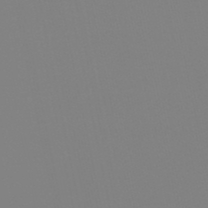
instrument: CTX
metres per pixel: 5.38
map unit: eHb
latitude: -50.7841
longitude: 76.1795
